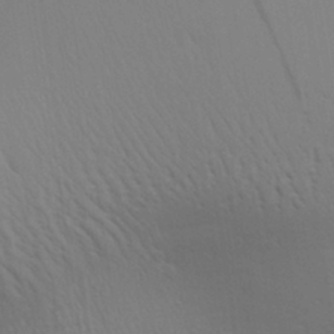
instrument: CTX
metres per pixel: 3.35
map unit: Aa
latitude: 29.0647
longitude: -139.0647
